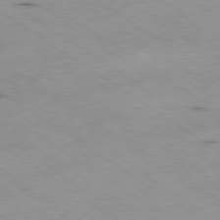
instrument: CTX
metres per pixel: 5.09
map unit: Hpe
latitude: -80.3873
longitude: 23.4644
